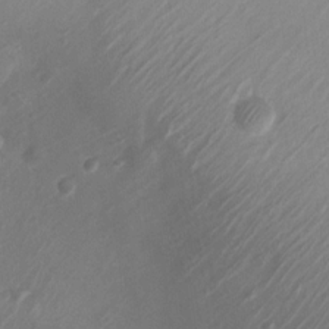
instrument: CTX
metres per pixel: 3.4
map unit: Nhu
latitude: 5.3293
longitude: -18.5356
